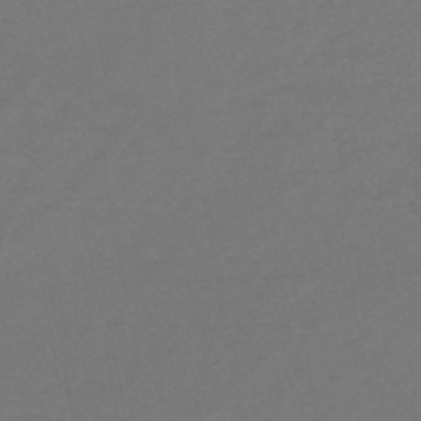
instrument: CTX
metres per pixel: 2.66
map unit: HNb
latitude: -46.6329
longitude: -35.5749
